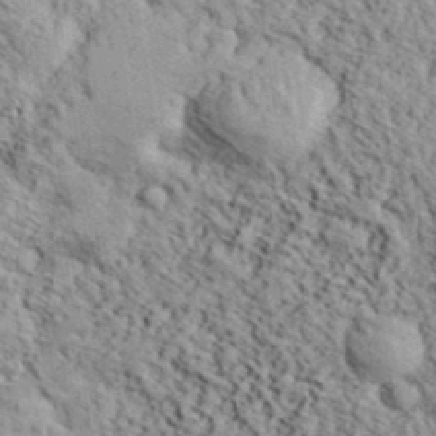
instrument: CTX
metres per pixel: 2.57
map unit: eHh
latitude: 37.3860
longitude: -80.5924
